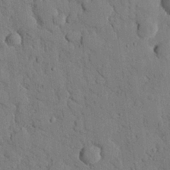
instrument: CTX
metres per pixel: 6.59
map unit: eHh
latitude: 26.5546
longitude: -77.4426
